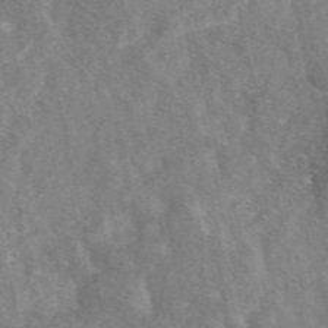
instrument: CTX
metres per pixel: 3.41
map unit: eAb
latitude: 47.4994
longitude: 119.2943
